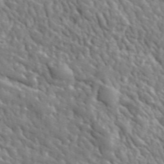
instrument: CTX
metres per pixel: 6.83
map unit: lHvf
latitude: 36.3090
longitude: -86.9891
